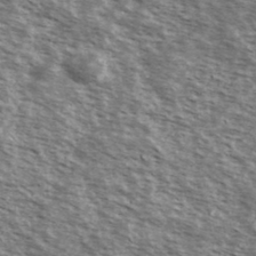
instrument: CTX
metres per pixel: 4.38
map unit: Ave
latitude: 38.8569
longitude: -109.7449
